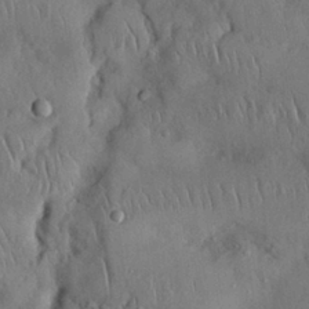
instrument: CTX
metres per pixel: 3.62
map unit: Nhu
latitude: 27.5938
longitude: -68.9703
